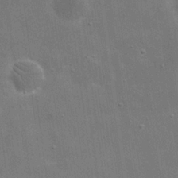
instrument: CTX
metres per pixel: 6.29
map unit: eHh
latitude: 20.6869
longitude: -66.4790
